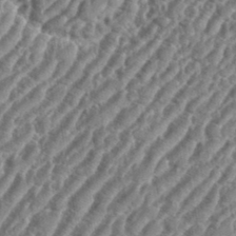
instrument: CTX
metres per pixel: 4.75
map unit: eHh
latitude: 36.2901
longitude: -134.9891
